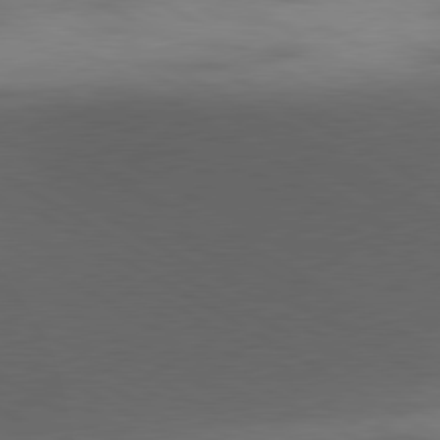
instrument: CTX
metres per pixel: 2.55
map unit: lApd
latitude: 80.1956
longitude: 156.0472
